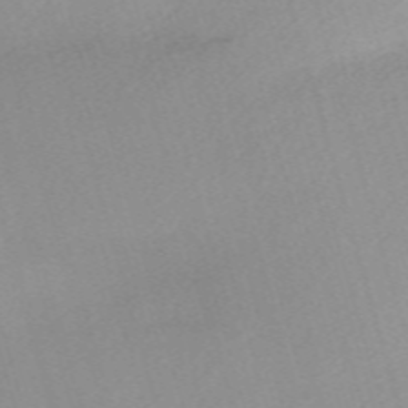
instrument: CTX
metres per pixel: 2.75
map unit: eHh
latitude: -61.3132
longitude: 49.9178
